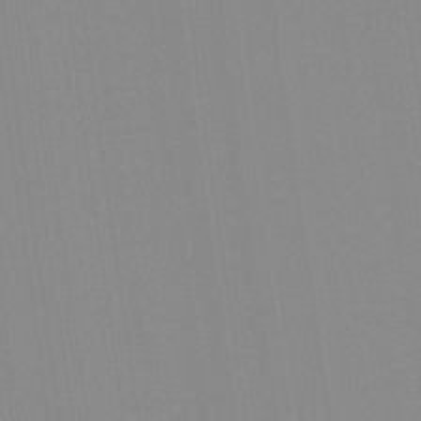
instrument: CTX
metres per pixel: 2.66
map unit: Aa
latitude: 32.3467
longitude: -142.4601
